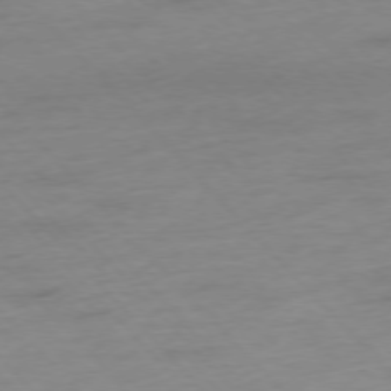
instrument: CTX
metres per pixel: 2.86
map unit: Hpe
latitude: -76.5952
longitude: -14.3468
